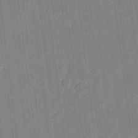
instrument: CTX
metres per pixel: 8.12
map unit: eHh
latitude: 10.8380
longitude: -70.0822
